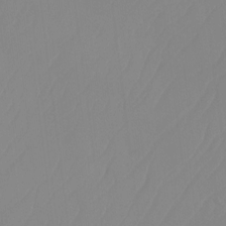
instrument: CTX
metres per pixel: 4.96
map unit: Ht
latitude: -14.0661
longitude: -50.3656
